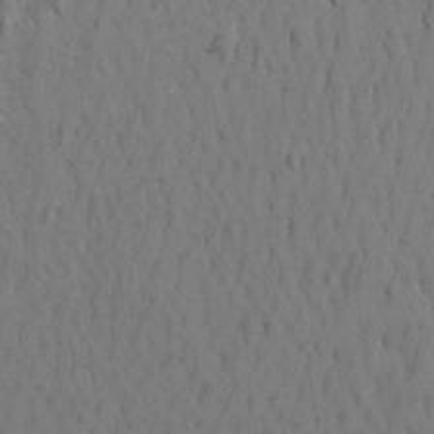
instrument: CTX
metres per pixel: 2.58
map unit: Aa
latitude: 23.6883
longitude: -148.6679
